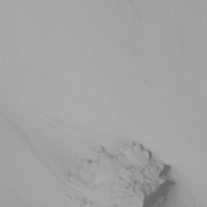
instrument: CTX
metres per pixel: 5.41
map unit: Nhu
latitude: -7.4832
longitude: -95.7450
